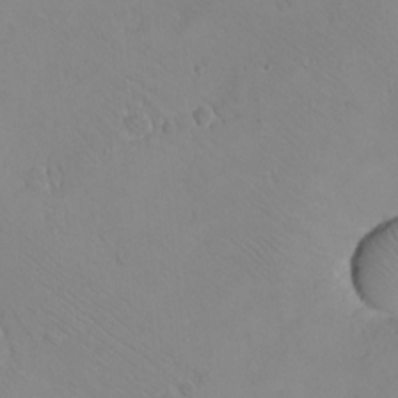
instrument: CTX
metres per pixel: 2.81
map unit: eHh
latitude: -8.5574
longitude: -69.4993
